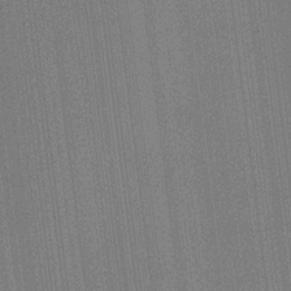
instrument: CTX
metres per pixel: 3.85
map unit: HNhu
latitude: 8.1200
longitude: 16.1228
